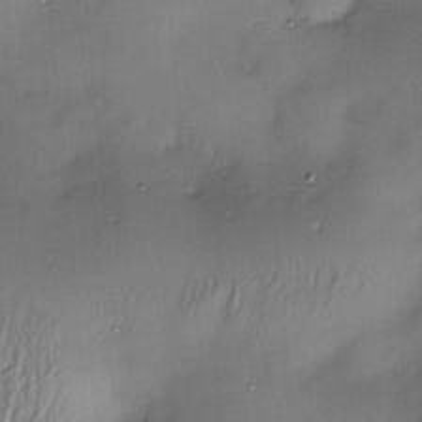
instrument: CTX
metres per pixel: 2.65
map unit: Nve
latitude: -22.5574
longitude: -137.8395
